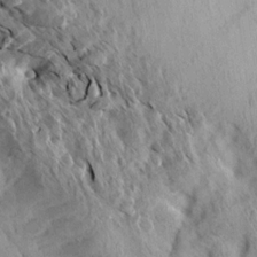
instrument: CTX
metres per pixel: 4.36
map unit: Aa
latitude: 12.9325
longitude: -143.8017
